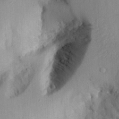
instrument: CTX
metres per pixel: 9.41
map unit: Aa
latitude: 29.4426
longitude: -132.9514
